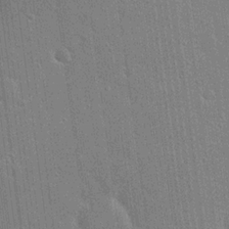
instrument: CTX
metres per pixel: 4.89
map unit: Nhu
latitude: 17.7828
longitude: -30.5357
